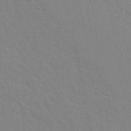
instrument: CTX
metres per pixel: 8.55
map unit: ANa
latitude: 44.5923
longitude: 27.3698
